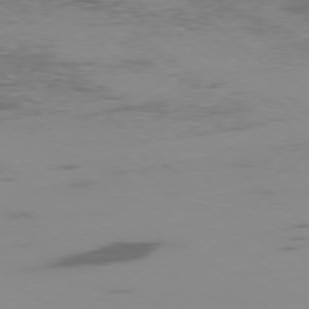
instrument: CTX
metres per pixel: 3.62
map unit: Ap
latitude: -77.1053
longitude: -67.4804
